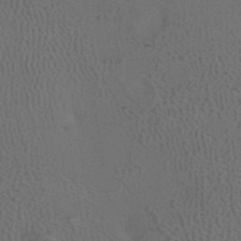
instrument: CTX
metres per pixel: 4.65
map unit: ANa
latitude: 40.3845
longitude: 29.2943
